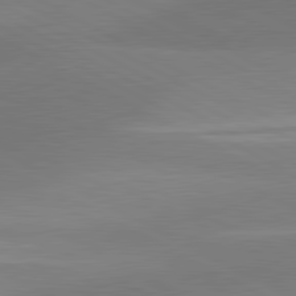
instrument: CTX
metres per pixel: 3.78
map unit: lApd
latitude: 80.9325
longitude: 127.6721
